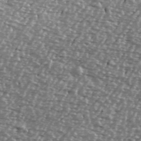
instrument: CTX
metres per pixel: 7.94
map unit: Ave
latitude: 39.7072
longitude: -112.4034
